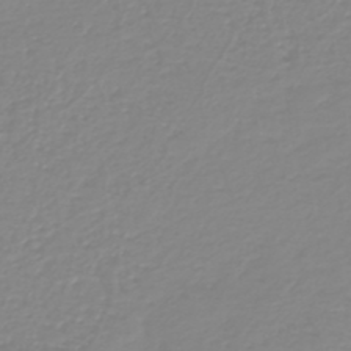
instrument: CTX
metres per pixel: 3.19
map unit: HNb
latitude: -45.1620
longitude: 54.6141
